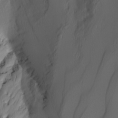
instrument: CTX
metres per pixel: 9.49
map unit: Nhu
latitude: -4.8597
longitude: -95.0081
